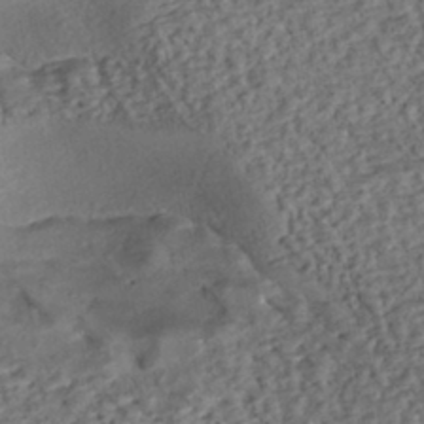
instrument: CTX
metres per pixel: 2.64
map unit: eHh
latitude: -43.1809
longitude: 121.1998
